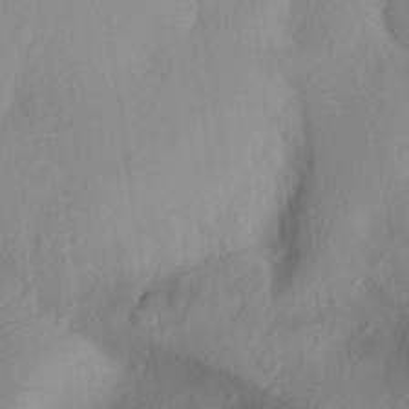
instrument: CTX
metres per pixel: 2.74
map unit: Aa
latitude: 28.1767
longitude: -145.5182
